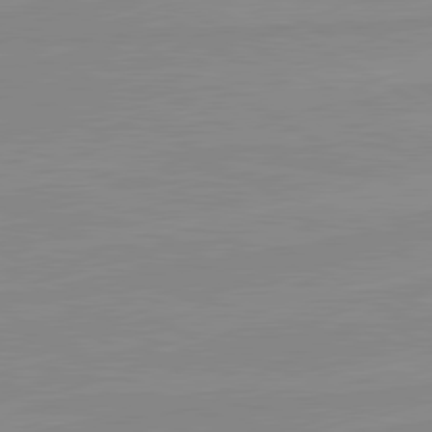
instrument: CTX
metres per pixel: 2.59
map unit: lApd
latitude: 80.5735
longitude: -176.0822
